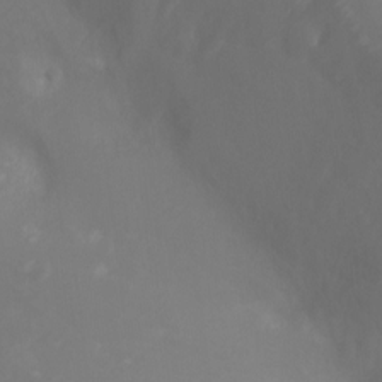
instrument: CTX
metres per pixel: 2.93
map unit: Ht
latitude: -7.8800
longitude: -27.6883
